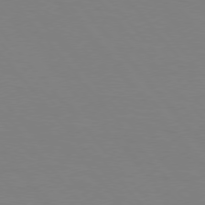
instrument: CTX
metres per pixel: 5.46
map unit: Hpe
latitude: 75.8772
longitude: -141.2159
